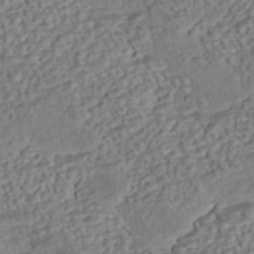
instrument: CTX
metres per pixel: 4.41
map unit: eHh
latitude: -43.1431
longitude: 121.0675
